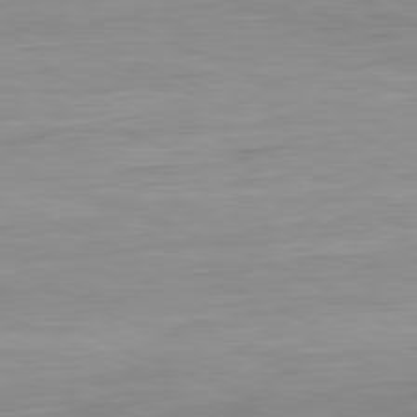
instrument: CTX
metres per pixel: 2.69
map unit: Ap
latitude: -81.8800
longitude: -75.5182
